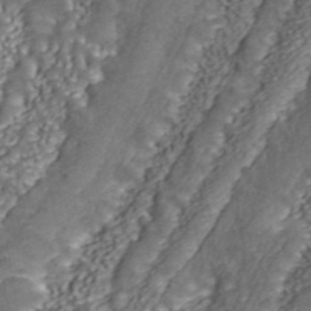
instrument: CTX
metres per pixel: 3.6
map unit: ANa
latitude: 44.4790
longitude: 38.7274
